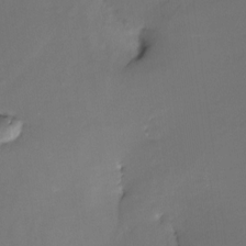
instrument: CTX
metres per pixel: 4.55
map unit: Nhe
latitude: -26.5951
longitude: -110.4223
